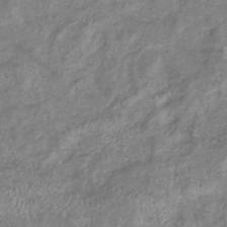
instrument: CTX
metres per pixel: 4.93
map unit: eHb
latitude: -37.1620
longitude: 76.0850
